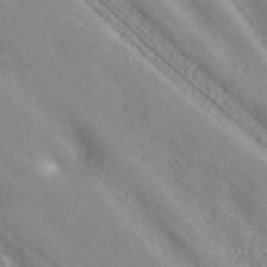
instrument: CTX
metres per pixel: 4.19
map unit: ANa
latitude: 40.8569
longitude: 34.6896
